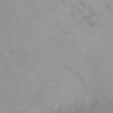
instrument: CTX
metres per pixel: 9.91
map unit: Ht
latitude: -8.5952
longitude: -31.9339
